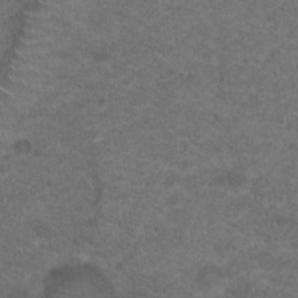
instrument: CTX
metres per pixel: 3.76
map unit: Hto
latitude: 19.6505
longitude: -39.1781
